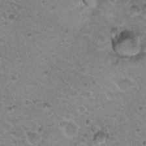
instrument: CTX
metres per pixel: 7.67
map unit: Hto
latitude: 20.8947
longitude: -32.3278
